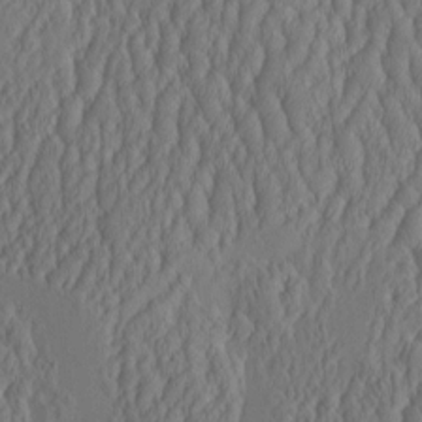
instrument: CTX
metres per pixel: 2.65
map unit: HNhu
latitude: -2.5951
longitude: 13.1809
